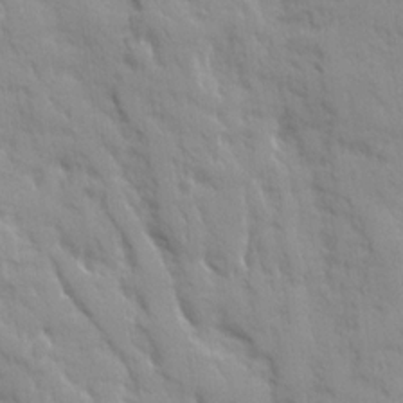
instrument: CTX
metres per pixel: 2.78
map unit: Ave
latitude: 19.7449
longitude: -133.9906
